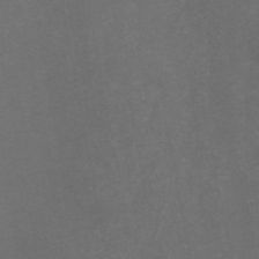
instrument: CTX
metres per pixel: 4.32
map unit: HNb
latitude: -49.2565
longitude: -45.8583
